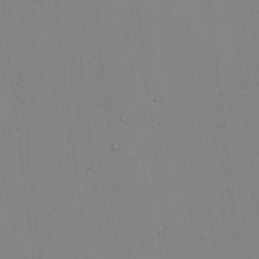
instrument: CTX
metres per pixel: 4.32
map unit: lAvf
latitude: -1.3888
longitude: -105.8773
